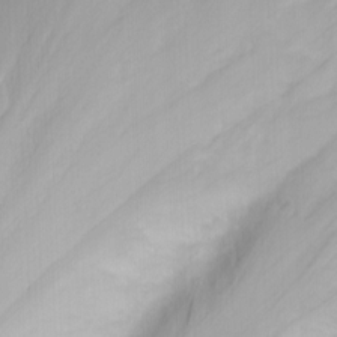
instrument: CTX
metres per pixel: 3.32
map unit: Nhu
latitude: -3.0297
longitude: -72.3468
